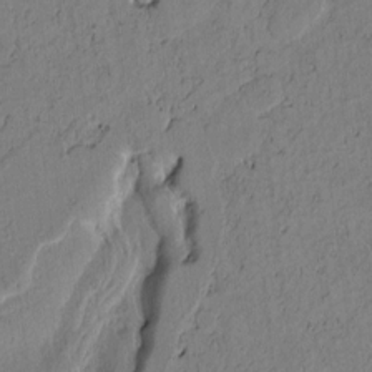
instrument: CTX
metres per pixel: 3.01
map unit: Htu
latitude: -2.5195
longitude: 167.5777
